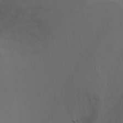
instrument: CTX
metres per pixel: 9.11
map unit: Ht
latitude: -10.7652
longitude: -28.0633
